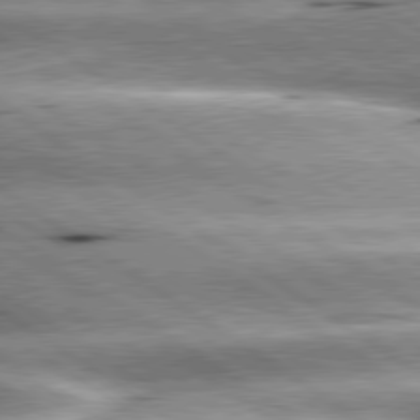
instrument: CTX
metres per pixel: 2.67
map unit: lApd
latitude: 80.1578
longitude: -141.2348
